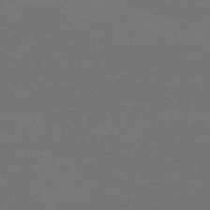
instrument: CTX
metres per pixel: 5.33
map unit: lHb
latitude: -38.3306
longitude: 73.1242
